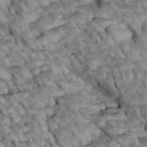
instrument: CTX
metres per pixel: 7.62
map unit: Htu
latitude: 2.3089
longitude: 143.3131
